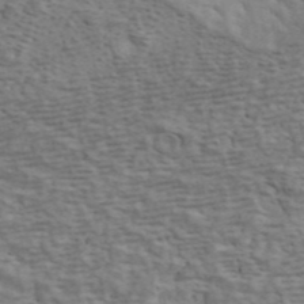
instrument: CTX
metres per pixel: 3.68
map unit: ANa
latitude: 43.1214
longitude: 46.7274
